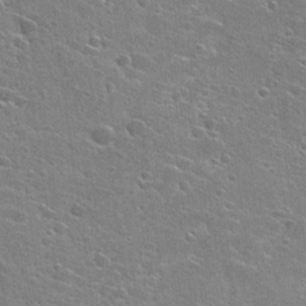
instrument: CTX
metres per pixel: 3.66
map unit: Hto
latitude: 27.3860
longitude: -45.1781
